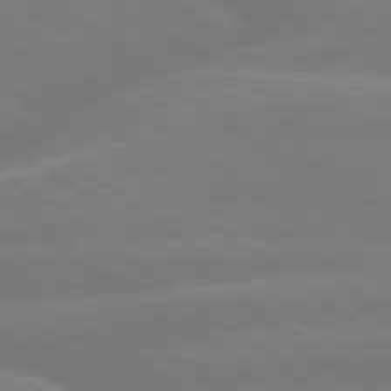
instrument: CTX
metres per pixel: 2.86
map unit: lApd
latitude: 79.6505
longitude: -148.5924
